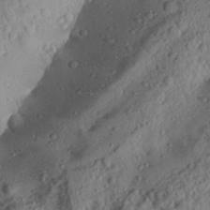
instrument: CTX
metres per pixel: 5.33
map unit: Aa
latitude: 28.3467
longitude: -135.5938
